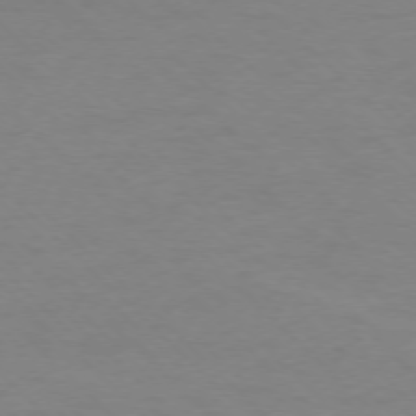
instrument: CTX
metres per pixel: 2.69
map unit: Ap
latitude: -76.1417
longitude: -77.6127
